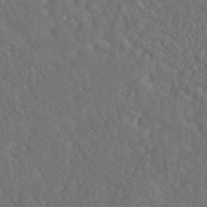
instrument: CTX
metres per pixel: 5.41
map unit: HNhu
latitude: -46.0850
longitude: 104.5007
